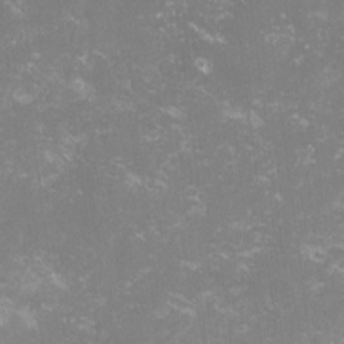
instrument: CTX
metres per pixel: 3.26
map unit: lHvf
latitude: -14.9542
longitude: -100.5357
